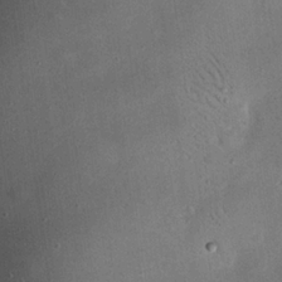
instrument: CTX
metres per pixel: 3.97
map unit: eHh
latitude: 24.1766
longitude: -71.2915
